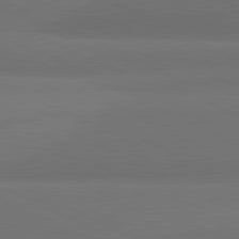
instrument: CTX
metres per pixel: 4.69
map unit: lApd
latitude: 82.0444
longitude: 158.2172
